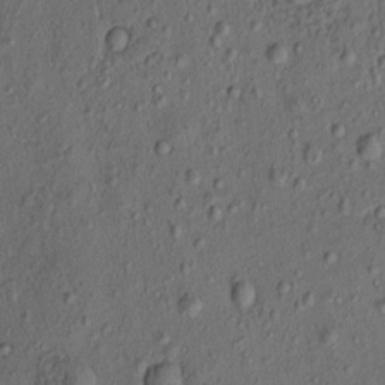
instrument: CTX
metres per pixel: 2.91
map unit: eHh
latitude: -0.9542
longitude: 18.8219
